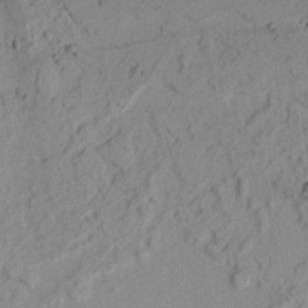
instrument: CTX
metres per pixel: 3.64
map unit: lAvf
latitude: 7.5371
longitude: 165.1431
